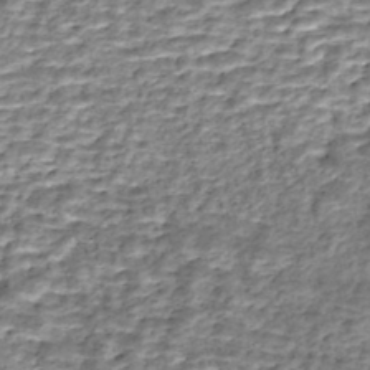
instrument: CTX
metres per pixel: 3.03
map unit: Nhe
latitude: -45.9745
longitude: 153.2942
